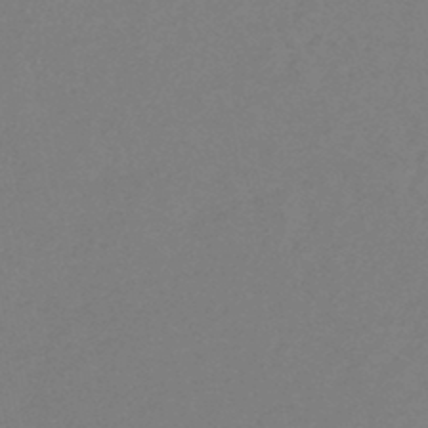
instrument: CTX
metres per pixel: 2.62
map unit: HNb
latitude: -46.8786
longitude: 56.9353
